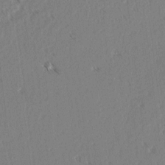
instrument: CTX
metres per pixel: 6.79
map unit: lAvf
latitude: 4.1011
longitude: -105.8584
